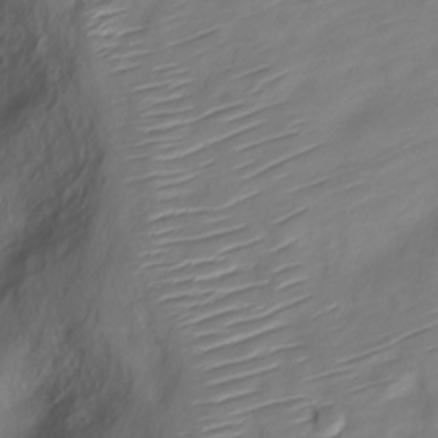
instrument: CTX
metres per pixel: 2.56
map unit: Nve
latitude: -18.7841
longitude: 107.8612
